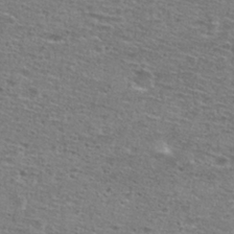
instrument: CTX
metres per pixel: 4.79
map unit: Nhu
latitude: 28.3845
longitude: -47.9528
